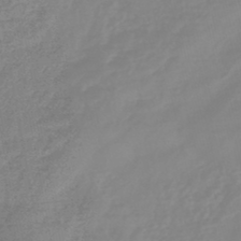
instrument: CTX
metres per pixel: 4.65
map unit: eHb
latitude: -45.1998
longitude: 82.2361
